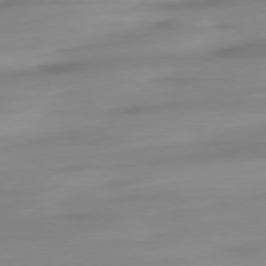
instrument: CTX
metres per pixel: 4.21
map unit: Ap
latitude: -78.9730
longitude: -65.4237
